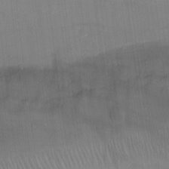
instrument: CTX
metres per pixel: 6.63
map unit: Ht
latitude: -6.0661
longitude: -25.6316
